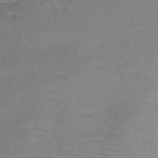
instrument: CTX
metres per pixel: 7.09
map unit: lHb
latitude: -42.5006
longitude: 59.1620
